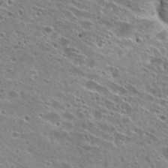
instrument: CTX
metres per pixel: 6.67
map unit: Hto
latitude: 28.1200
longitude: -44.7246
